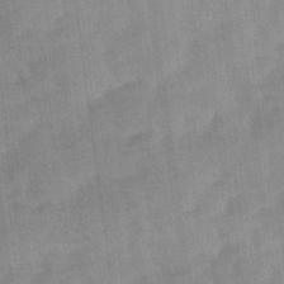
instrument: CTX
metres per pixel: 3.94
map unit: Ave
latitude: 11.6694
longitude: -106.5546
